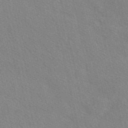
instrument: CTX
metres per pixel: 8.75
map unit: eAb
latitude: 50.0255
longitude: 120.2361
